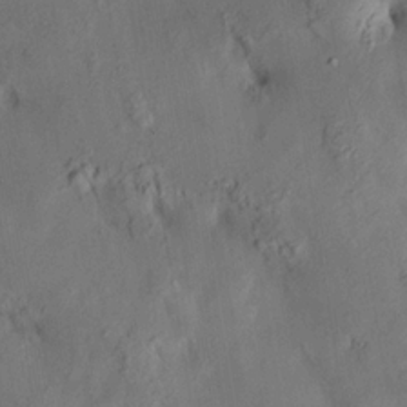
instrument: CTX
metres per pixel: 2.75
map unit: HNhu
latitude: 14.7436
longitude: 12.1228
